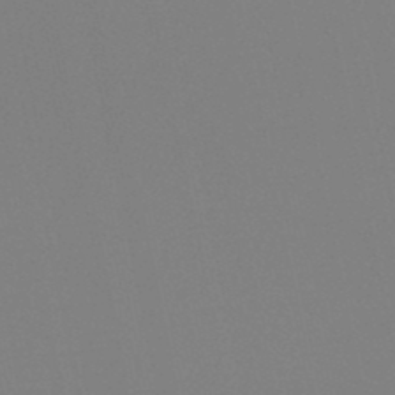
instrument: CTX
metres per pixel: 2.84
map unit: HNb
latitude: -46.5384
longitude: -42.9514
